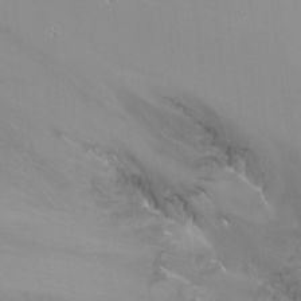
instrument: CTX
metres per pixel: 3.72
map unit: Ht
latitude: -9.5966
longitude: -37.5560
